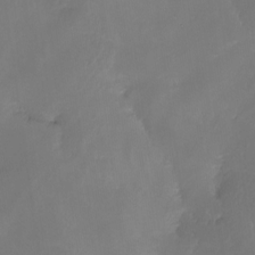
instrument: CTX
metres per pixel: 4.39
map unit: Nhe
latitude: -26.5195
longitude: -110.5735
